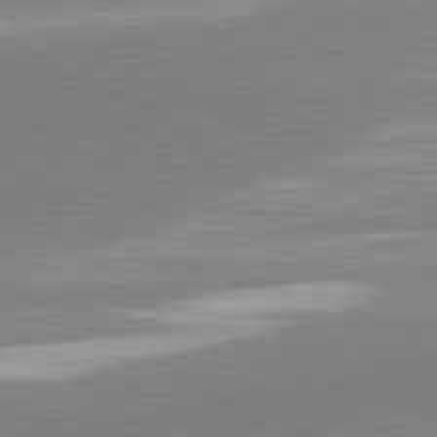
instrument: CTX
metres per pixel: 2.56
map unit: lApd
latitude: 81.2348
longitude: 163.3131
